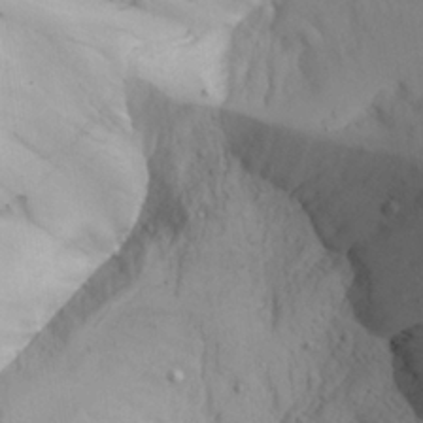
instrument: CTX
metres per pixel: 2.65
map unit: Aa
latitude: 25.0080
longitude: -131.2726
